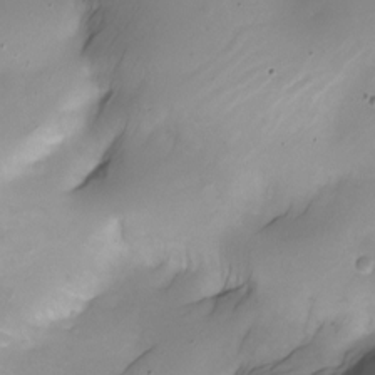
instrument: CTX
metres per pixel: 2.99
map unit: Nhe
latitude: -20.2739
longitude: 143.7855
